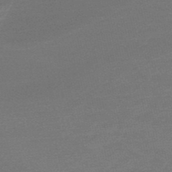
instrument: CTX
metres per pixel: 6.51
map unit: lHb
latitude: -49.0109
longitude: 83.0297
